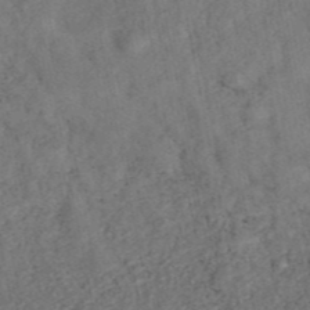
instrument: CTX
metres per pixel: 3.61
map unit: ANa
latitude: 45.0269
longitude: 46.5951
